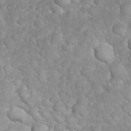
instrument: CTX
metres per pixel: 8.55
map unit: eHh
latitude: 32.4790
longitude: -63.7072
